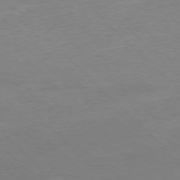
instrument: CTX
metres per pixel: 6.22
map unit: Ap
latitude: -77.6722
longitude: -87.3104
